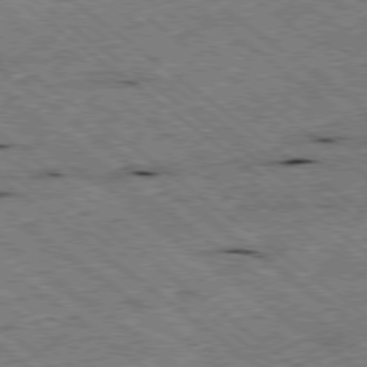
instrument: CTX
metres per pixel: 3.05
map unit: Ap
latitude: -78.9541
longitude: -50.9135
